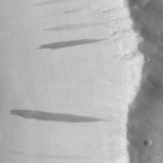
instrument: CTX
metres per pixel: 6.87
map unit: eHh
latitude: 33.8961
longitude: -78.6680
